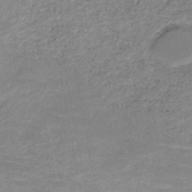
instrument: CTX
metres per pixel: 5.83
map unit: HNb
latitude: -45.9178
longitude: -45.0458
